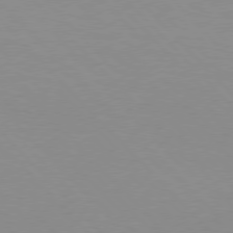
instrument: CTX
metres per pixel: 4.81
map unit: lApd
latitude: 76.5356
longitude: -85.0081
